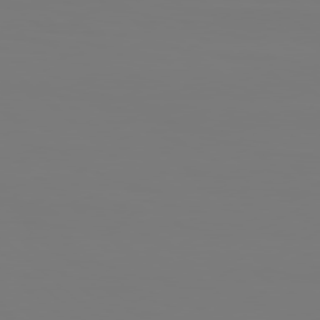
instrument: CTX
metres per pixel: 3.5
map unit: Hpe
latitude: 78.6113
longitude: -136.4601
